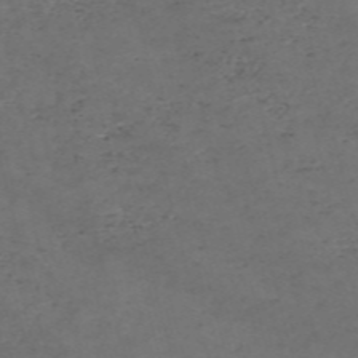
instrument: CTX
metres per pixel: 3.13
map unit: Nve
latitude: -57.8422
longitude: 52.8974
